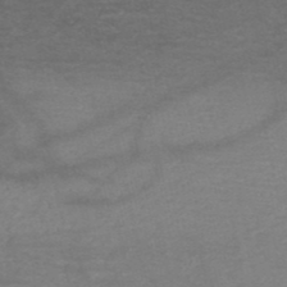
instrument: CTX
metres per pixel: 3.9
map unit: HNb
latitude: -49.4644
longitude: -43.3293
